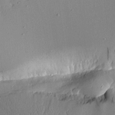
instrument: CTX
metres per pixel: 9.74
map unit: Aa
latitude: 12.1956
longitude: -127.1781
